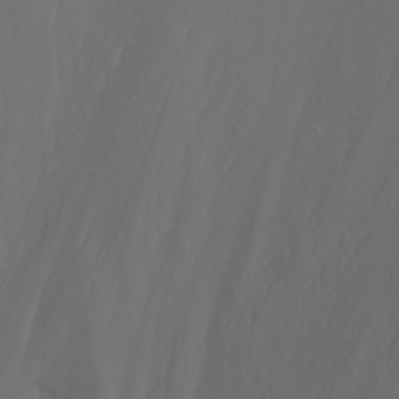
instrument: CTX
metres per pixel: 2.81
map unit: Nhu
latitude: -7.7288
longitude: -90.2523
